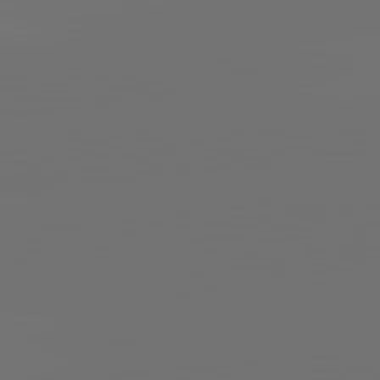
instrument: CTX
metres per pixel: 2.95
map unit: lApd
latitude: 82.0633
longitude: -154.4412
